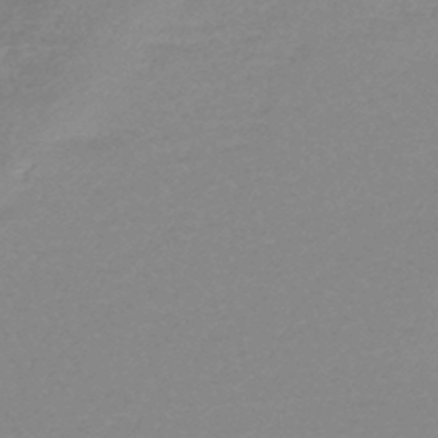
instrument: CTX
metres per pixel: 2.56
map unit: eHb
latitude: -45.3321
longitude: 84.1983
